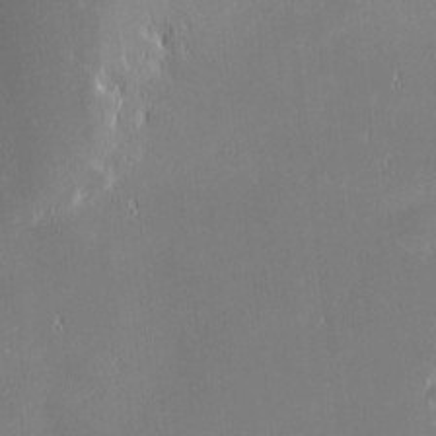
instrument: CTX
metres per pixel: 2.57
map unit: eHh
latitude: -2.5195
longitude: -84.1578
